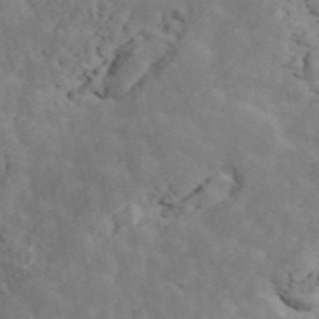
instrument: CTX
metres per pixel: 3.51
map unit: ANa
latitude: 47.2348
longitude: -84.1956
